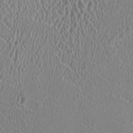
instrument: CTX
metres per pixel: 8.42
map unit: HNhu
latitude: -1.2754
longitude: 0.4440
